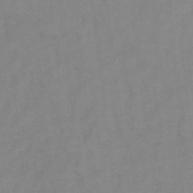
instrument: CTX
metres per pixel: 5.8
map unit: Hto
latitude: 5.3482
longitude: -32.1011
